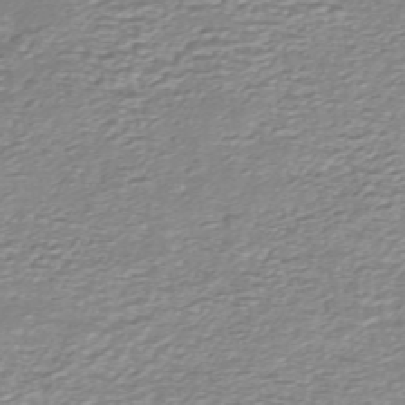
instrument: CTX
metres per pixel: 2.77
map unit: ANa
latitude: -44.3117
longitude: 105.2754
